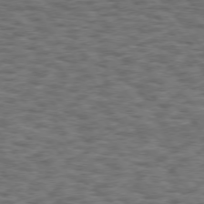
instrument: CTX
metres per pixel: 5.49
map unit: Hpe
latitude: 75.2726
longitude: -135.7260
